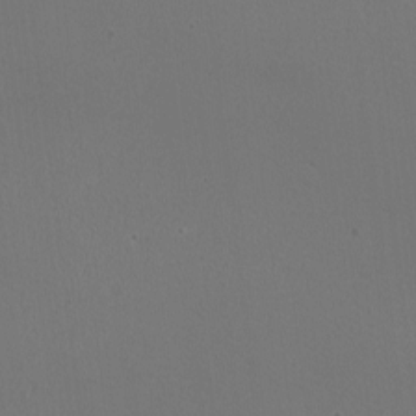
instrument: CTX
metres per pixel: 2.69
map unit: HNhu
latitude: -0.6897
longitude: -0.7624
